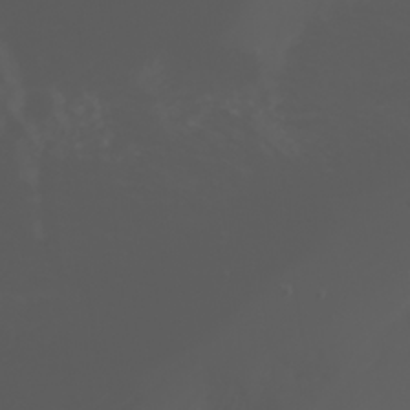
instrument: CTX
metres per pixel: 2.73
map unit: Nhu
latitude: -1.8234
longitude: -75.6694
